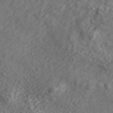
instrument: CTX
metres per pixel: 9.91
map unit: ANa
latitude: 45.3670
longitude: 45.8800
